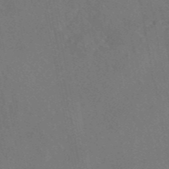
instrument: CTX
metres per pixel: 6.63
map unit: eAb
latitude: 46.4790
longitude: 109.6722
